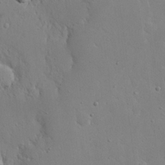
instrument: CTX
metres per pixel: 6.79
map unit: eHh
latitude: 19.5371
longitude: -71.4237
